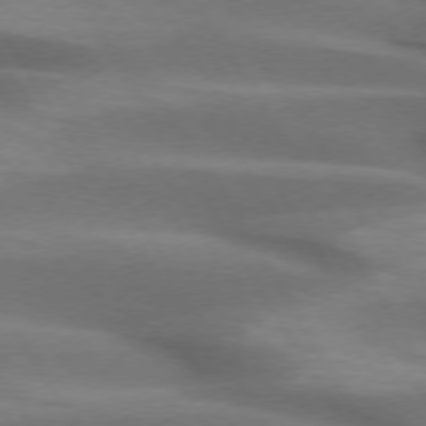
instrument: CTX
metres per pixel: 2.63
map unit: lApd
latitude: 73.8773
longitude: -51.5749
